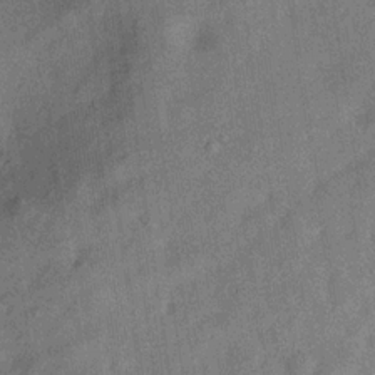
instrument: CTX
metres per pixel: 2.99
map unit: Hve
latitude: -30.7274
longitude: 92.0094
